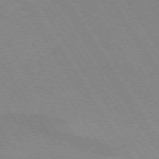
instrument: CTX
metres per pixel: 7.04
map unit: lApd
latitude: 72.8380
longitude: -57.9339
